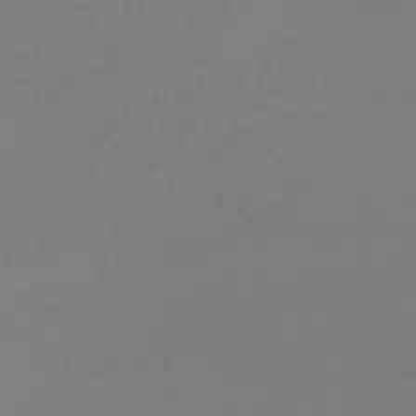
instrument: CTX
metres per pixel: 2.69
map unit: lHb
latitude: -42.6518
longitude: 60.2173
